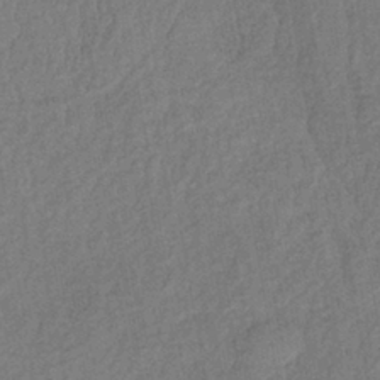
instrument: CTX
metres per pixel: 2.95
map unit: lHb
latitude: -39.8234
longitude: 73.0297
